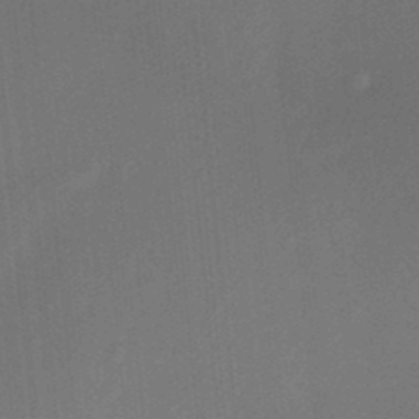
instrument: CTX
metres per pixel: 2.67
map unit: HNhu
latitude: 12.8758
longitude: 10.8219
